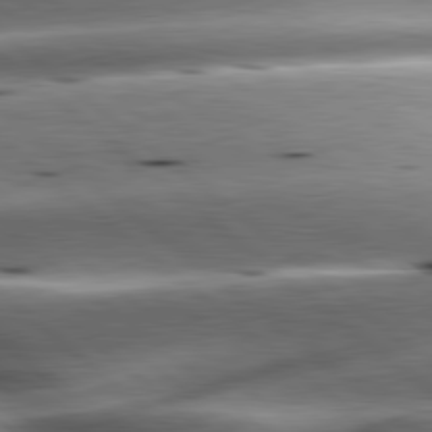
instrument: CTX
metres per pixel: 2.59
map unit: lApd
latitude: 80.2711
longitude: -143.5182
